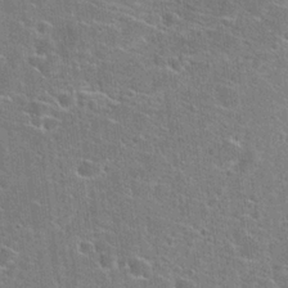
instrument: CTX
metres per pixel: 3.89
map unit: Hto
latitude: 22.7057
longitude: -44.8758
